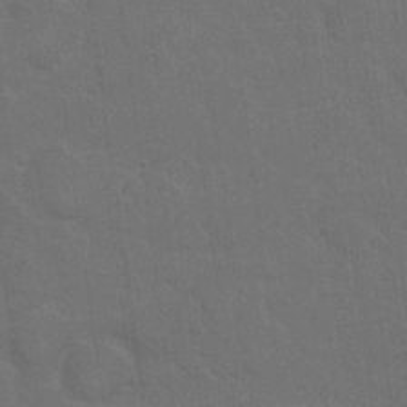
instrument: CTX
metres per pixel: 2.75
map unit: Nhu
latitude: 24.6679
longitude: -51.6127
